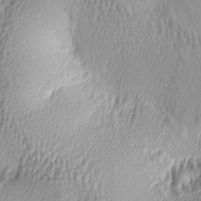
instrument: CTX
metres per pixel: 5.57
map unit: lAa
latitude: -5.5021
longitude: -123.0081
